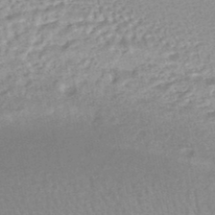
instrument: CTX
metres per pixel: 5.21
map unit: HNhu
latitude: -47.8611
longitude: 102.1984
